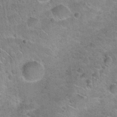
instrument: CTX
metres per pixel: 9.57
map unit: Hto
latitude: 21.2726
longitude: -49.1025
